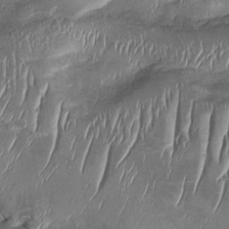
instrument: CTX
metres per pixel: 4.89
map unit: Htu
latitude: -1.6155
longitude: 149.7289
